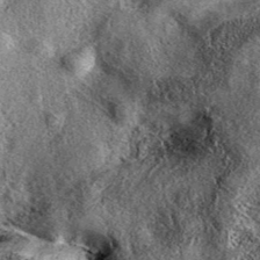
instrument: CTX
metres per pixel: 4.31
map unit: eAb
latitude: 39.5182
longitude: 107.7855
